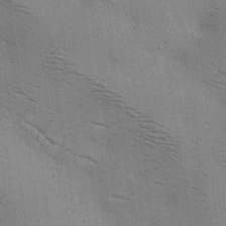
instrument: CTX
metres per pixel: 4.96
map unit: lAa
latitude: 18.7057
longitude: -139.5938
